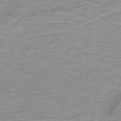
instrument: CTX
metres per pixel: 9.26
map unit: lHb
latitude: -41.1431
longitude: 56.1606
